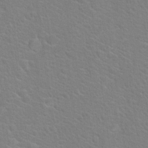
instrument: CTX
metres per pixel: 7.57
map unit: Hto
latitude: 19.6127
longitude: -44.3278
